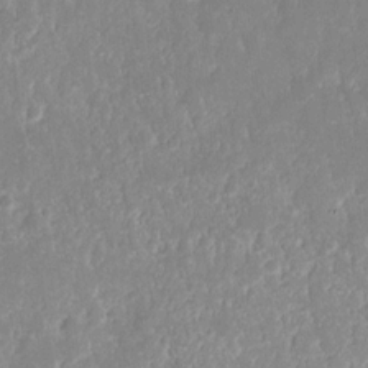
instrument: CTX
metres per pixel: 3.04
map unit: eHh
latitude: 14.7247
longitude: -72.4790
